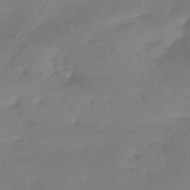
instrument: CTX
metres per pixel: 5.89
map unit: HNhu
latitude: -42.6896
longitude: 91.1243
